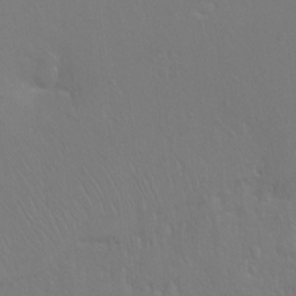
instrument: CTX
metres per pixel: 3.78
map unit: Ht
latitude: -7.8989
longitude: -37.6883
